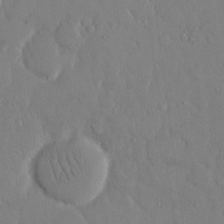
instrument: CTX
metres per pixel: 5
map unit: eHh
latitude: 13.7828
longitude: -69.6694
